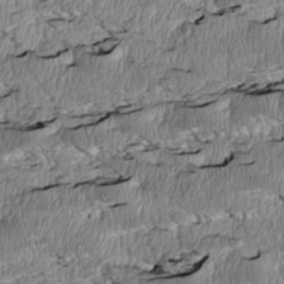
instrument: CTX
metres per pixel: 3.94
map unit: Htu
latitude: 3.2537
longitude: 150.3873
